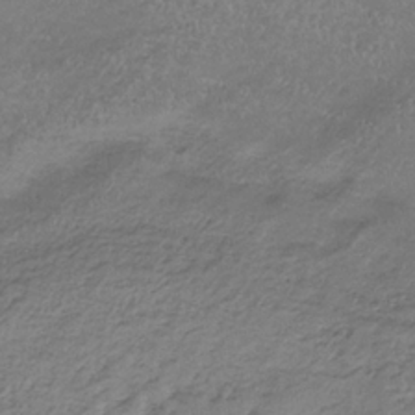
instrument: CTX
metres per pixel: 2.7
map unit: HNb
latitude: -32.2173
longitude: 62.8786
